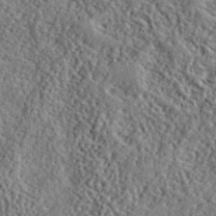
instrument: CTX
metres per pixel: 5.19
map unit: lHvf
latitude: 41.0836
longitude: -88.8569
